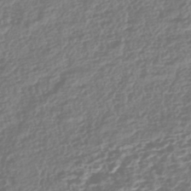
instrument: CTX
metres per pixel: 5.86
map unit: HNhu
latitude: -43.1053
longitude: 106.9353
